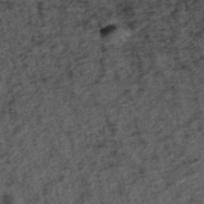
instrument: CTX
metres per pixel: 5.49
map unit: ANa
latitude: 39.6127
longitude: 18.4818
